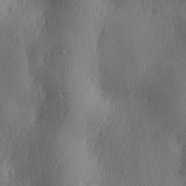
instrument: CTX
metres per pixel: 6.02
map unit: lHvf
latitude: 23.1214
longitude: 141.4076
